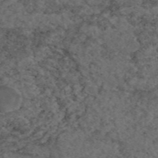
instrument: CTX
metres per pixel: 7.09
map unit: eAb
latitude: 46.9136
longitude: 112.3117
